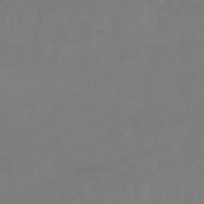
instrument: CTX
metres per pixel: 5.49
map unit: lHb
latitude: -49.5777
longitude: 79.9367
